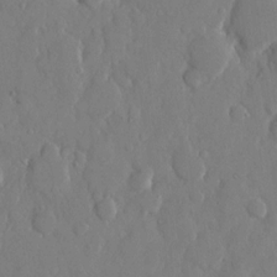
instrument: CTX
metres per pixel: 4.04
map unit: eHh
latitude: 13.5749
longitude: -69.6694
